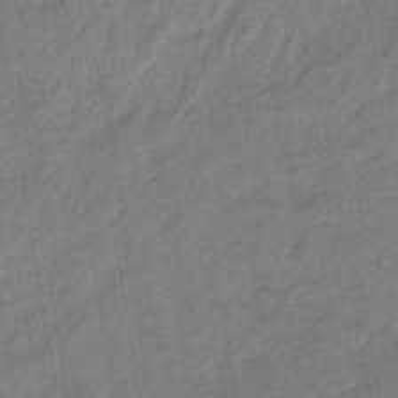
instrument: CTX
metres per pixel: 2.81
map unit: lHb
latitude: -38.1984
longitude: 63.0675
